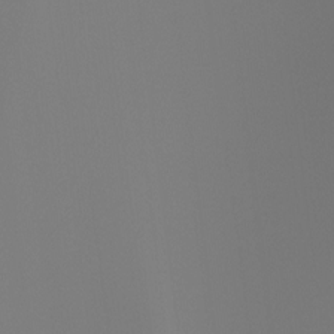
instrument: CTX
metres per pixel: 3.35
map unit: Ht
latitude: -4.1605
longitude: -61.1403
